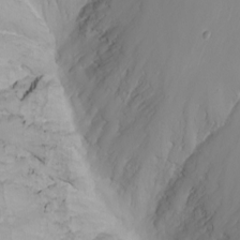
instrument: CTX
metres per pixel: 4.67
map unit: Nhu
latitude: -8.4062
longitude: -81.5938
